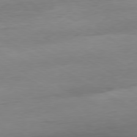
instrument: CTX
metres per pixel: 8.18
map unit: Ap
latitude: -80.7274
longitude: -96.2522
